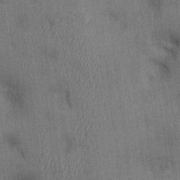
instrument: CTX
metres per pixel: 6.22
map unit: Ht
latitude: -2.5006
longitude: -13.9150
